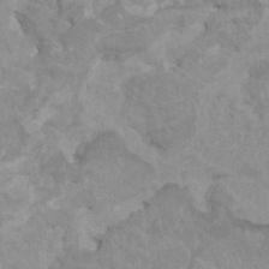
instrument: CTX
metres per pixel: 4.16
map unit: HNhu
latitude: 3.3670
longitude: -2.0444
